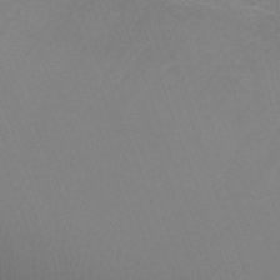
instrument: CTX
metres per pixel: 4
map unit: Ht
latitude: -2.2550
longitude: -26.9703
